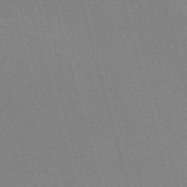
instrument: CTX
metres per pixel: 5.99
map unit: Nve
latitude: -58.8974
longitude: 62.7463
